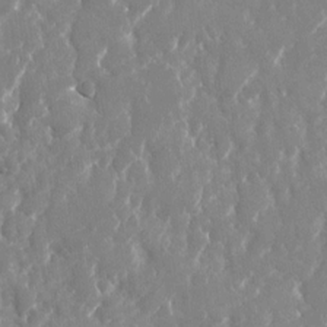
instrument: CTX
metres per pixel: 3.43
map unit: Nhu
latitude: -22.2551
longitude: -72.8191
